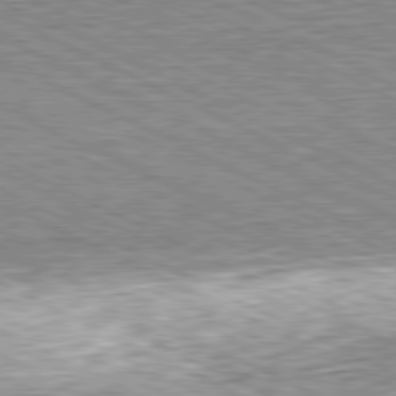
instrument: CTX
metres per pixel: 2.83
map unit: Hpe
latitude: -81.5777
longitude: 9.8044
